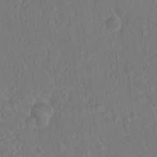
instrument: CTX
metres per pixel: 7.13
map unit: Hto
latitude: 14.9325
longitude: -40.3089
